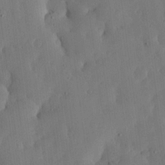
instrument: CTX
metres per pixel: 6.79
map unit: lHvf
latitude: 18.9324
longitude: -114.9513
